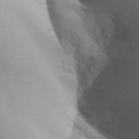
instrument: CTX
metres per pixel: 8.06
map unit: Aa
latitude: 33.1403
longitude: -143.5749
